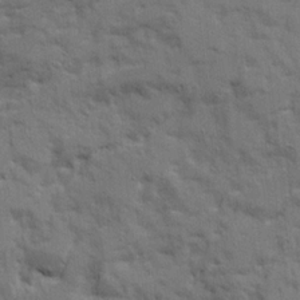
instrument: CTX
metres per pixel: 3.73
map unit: Ave
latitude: 21.3860
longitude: -130.0633
